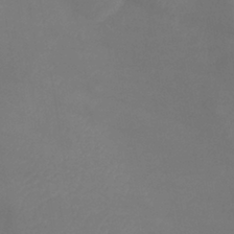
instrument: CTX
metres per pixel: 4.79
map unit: lHb
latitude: -39.8423
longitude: 75.9745
